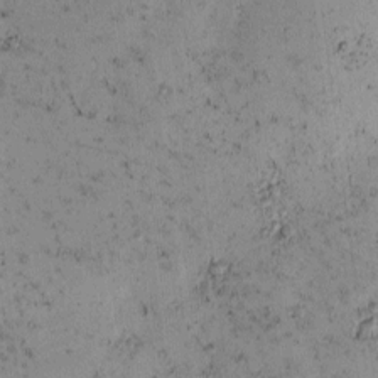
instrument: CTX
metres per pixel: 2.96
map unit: eHh
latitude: -1.0298
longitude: 19.4454
